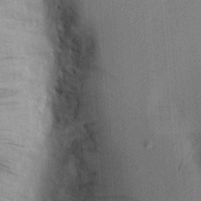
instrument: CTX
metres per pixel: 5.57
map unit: Aa
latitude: 20.1956
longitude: -144.1578
